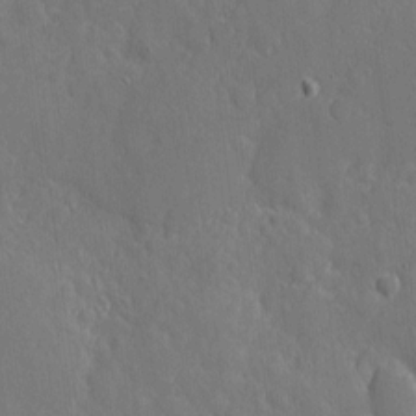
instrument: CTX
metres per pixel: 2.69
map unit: eHh
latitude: 3.8394
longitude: -73.3104
